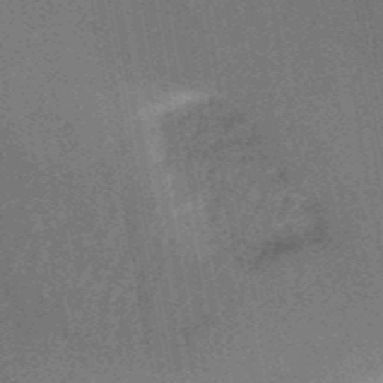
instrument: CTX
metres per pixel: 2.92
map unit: HNb
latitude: -51.9367
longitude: -49.6127
